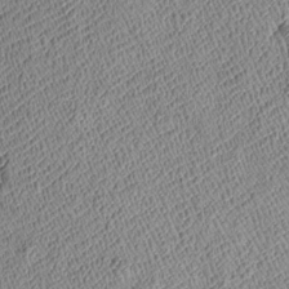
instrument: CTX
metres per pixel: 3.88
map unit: Htu
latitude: -7.5021
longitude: 156.5951
